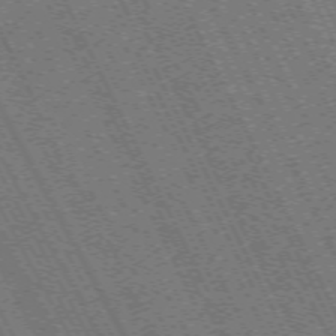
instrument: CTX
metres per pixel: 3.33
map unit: Hpe
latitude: -71.3510
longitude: 10.0661
